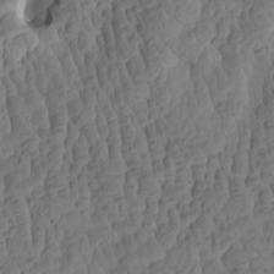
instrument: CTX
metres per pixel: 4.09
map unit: eHh
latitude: -1.4266
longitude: 15.3132
